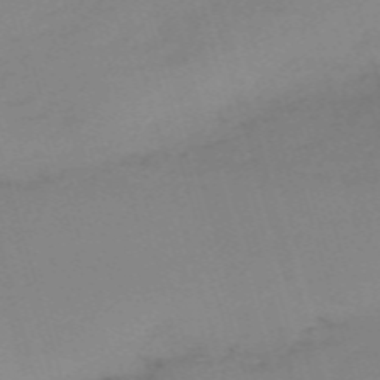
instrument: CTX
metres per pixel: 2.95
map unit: eHh
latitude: -61.3699
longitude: 50.6329
